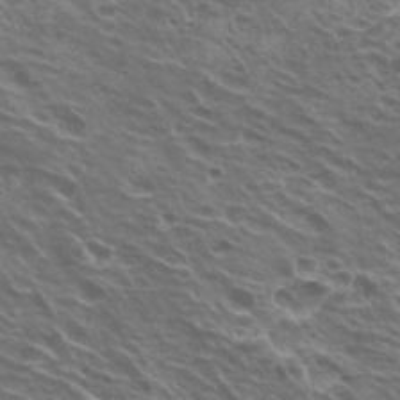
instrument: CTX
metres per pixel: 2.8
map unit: Hto
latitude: 21.7639
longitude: -31.5749
